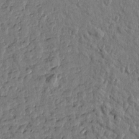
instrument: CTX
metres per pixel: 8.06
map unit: Htu
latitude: 0.4979
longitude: -179.0837
